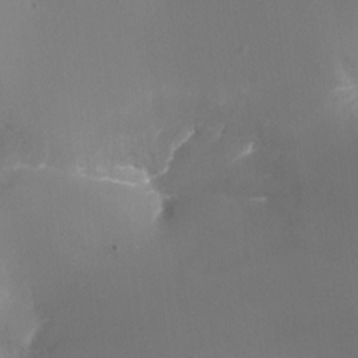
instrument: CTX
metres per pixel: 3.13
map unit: Ht
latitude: -17.1431
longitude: -44.0255
